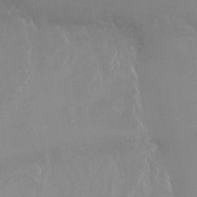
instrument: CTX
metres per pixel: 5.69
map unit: Ht
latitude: -9.4265
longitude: -45.6127
